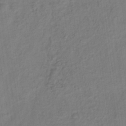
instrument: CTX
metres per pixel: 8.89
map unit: Hve
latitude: -32.9164
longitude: 92.8219
